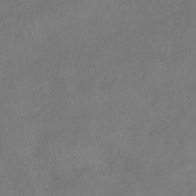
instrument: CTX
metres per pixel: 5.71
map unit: eHb
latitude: -39.0109
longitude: 76.8597
